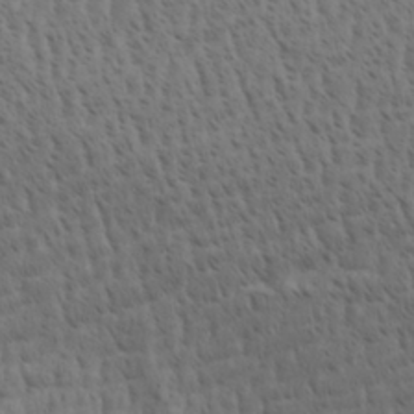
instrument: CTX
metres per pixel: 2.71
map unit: Aa
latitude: 30.3468
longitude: -134.6112
